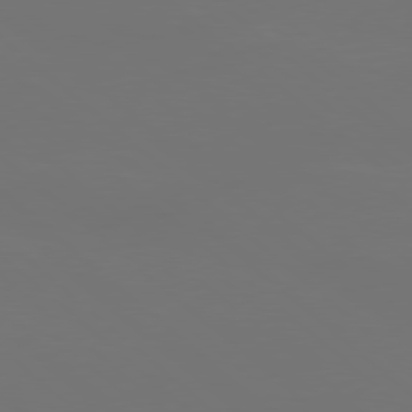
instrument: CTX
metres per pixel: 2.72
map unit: Hpe
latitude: 77.9528
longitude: -169.6505
